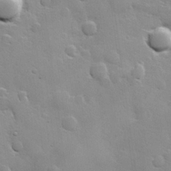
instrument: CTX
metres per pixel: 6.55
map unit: Hve
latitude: 24.2711
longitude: 148.8975
